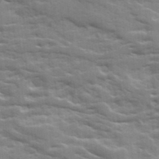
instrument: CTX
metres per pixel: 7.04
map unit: Ave
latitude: 18.9324
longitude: -129.8394
